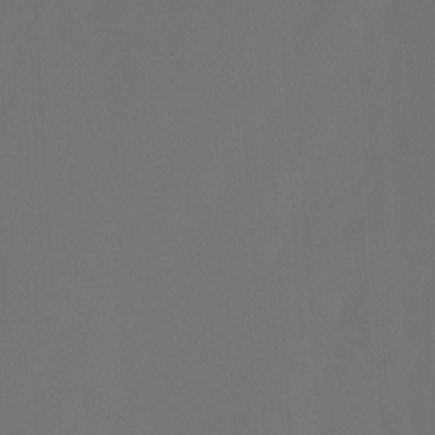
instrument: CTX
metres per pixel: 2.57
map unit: Nhu
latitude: -10.3306
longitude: -69.0836
